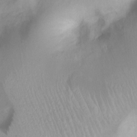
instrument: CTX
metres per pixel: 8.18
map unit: Ht
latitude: 3.9906
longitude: -21.7828
